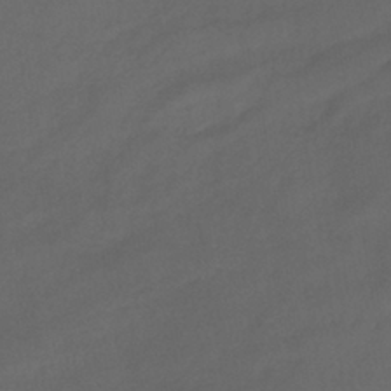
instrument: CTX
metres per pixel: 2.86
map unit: lHb
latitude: -39.1242
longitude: 70.8030
